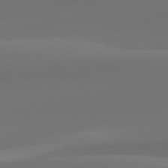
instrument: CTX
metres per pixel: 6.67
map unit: lApd
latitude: 81.9717
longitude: 128.1039
